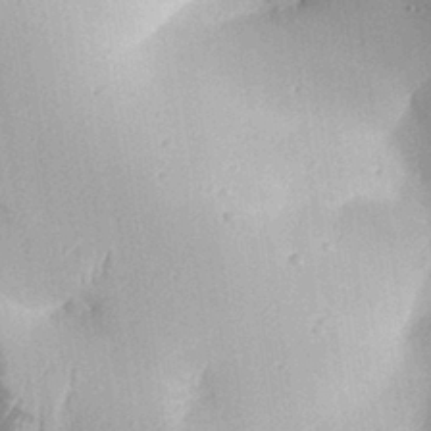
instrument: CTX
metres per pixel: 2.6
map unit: Aa
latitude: 30.1956
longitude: -132.0444
